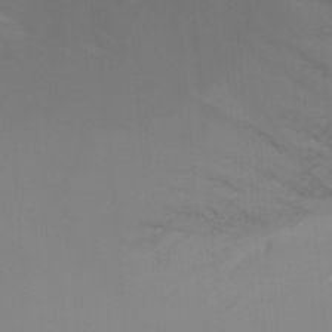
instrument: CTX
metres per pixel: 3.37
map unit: Nhu
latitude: -13.6344
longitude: -70.2900
